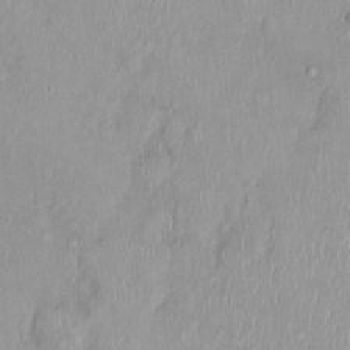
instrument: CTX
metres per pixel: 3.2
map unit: Nhu
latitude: 0.3467
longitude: -15.1593
